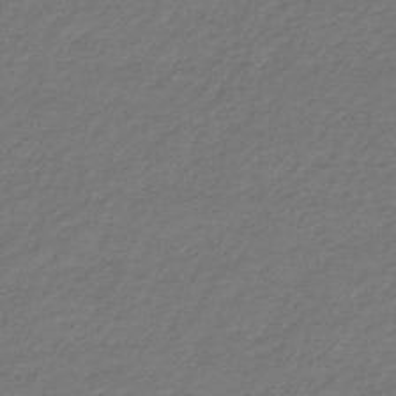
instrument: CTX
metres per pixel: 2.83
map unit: eHb
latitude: -33.0487
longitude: 70.1417
